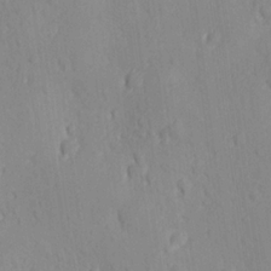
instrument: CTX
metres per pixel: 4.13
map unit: Ave
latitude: -10.2362
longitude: -121.0459
